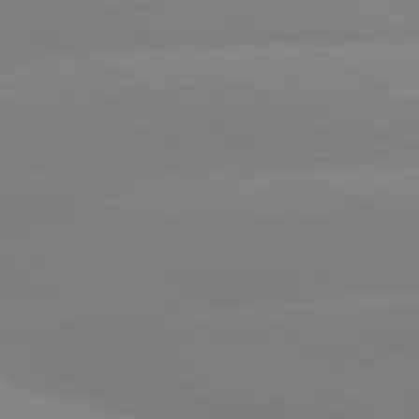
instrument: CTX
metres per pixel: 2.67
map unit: lApd
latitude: 80.3845
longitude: -147.2537
